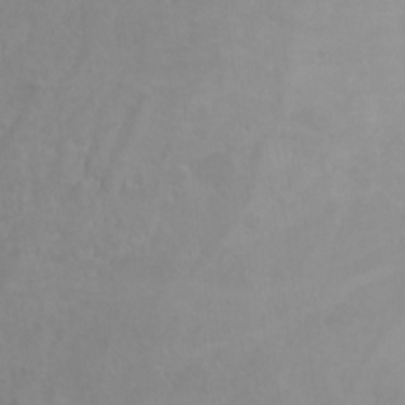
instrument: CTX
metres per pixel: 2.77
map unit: Ht
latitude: -0.0850
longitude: -32.6679
